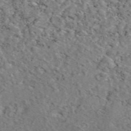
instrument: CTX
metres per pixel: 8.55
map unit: eAb
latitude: 49.3293
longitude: 111.8422
